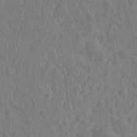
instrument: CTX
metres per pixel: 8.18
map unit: eHh
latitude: -2.1983
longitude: 14.7275
